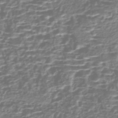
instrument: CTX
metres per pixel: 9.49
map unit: Nhe
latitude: -46.8408
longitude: -171.8205
